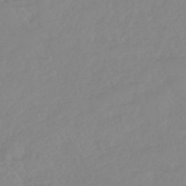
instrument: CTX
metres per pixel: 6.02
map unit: eHb
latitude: -44.6707
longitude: 84.5573
